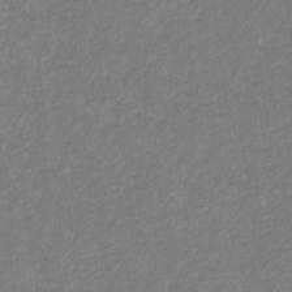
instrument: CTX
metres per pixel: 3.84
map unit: eHb
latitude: -31.4643
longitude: 68.0850
